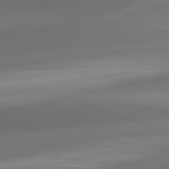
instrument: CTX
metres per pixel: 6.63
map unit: lApd
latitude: 82.2144
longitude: -161.7072
